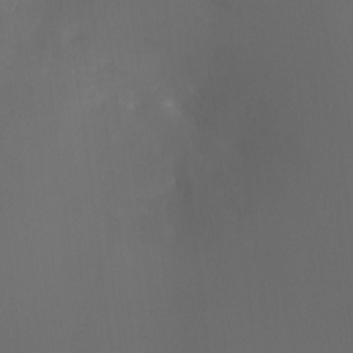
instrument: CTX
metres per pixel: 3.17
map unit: HNhu
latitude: 10.3656
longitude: 22.2929
